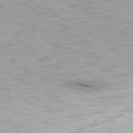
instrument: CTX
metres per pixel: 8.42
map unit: Ap
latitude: -77.9178
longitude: -90.6113
